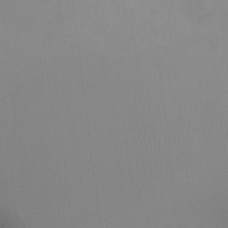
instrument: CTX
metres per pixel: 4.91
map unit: Ht
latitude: -8.5196
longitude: -34.3278
